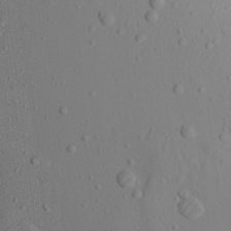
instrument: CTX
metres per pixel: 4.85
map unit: Aa
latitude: 14.8569
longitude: -143.7450
